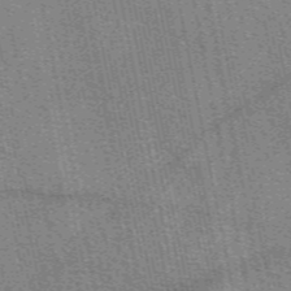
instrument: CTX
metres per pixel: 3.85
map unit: eAb
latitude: 50.1955
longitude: 114.8219
